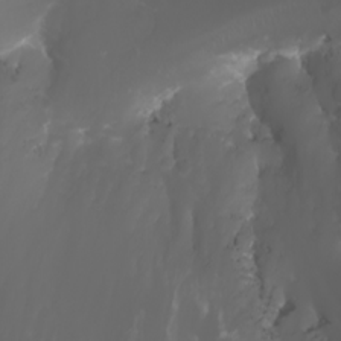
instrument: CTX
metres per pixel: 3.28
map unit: Htu
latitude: -5.3131
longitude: -89.4049
